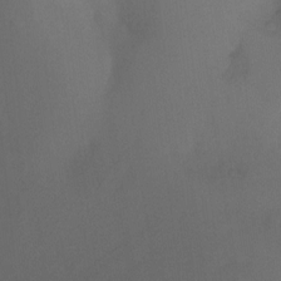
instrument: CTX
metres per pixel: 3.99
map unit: Ht
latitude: -9.5399
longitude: -37.3671
